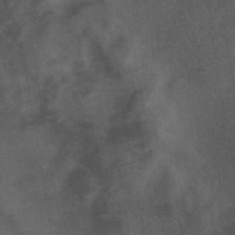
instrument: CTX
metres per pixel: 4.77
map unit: ANa
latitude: 39.6505
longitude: 29.1431
